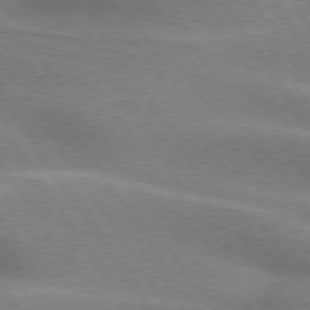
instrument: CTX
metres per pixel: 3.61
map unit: lApd
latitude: 74.8002
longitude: -63.1970
